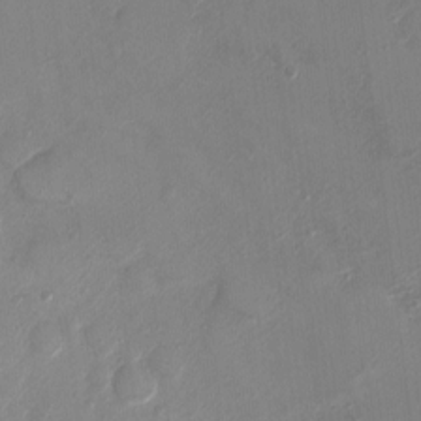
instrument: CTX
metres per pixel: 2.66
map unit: Ht
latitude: -3.5966
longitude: -20.1767
